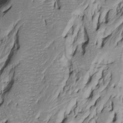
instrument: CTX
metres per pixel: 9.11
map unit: Htu
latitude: -5.7477
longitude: 152.0661
